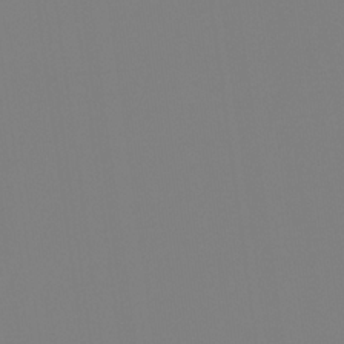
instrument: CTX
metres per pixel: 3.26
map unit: eHb
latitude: -30.5196
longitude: 62.3117
